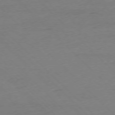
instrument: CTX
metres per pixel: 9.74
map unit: Ap
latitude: -76.8786
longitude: -79.6694
